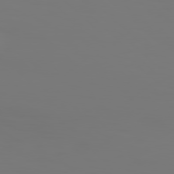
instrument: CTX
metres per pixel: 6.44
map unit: Hpe
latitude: 77.3481
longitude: -134.8380
